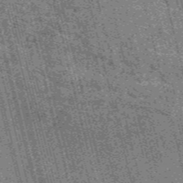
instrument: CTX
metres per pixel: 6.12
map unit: HNb
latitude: -56.1228
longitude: -43.3104
